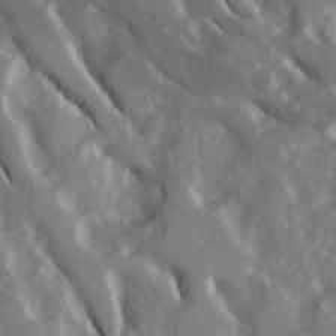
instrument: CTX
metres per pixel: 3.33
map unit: Ave
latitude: 15.5183
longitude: -131.1970
